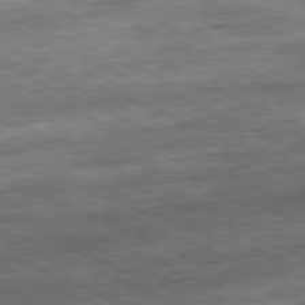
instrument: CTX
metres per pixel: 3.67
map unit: Ap
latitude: -81.3321
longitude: -90.3656
